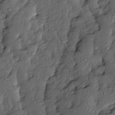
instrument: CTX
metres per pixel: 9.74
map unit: Ave
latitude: 13.8017
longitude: -134.6679
